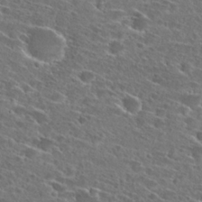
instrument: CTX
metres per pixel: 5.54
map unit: Hto
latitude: 26.3845
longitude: -46.4223
